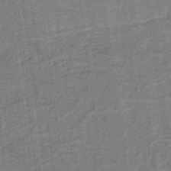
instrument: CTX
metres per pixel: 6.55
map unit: lHb
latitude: -37.6721
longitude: 57.7477
